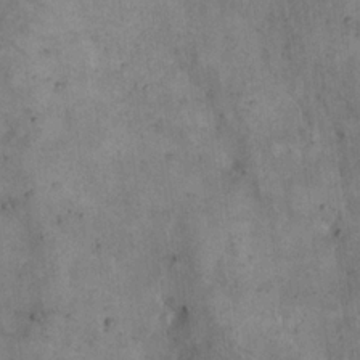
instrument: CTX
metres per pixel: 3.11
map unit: eHh
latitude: 20.6680
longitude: -60.6490
